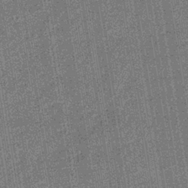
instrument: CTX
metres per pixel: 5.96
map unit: eHb
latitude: -35.9745
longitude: 73.9178
